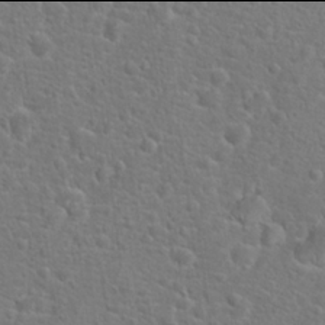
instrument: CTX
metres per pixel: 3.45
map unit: Hto
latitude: 17.9906
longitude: -42.2334
